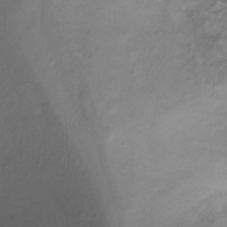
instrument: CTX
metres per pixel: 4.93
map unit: Ht
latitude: -2.1227
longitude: -29.2159
